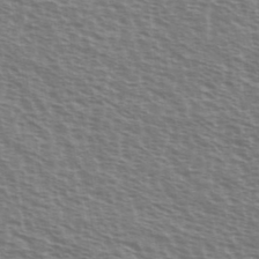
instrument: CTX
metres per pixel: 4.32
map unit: Ave
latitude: 37.8584
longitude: -112.9136
